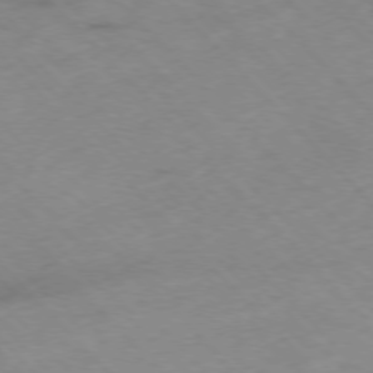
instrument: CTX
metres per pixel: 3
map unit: Hpe
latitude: -76.7274
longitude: -17.0647
